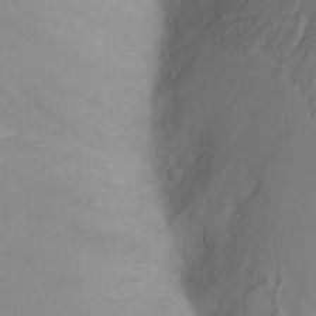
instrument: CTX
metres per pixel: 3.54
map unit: Nhu
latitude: -4.7085
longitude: -72.5546
